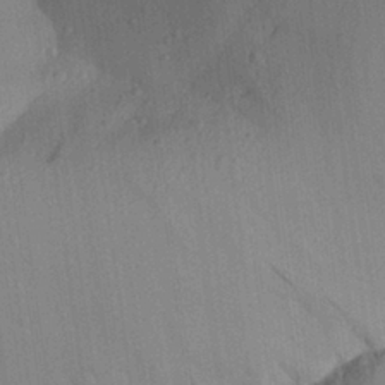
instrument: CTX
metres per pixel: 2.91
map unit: Aa
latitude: 27.9528
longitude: -144.4790
